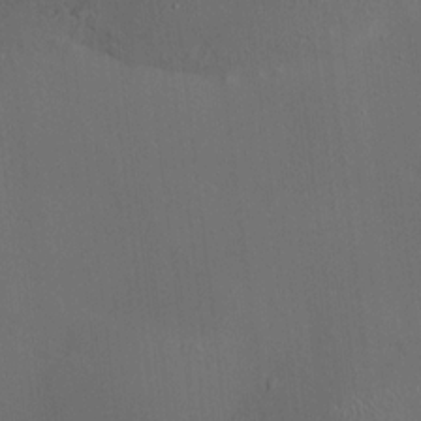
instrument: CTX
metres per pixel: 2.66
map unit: HNhu
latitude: 10.7813
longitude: 10.4629
